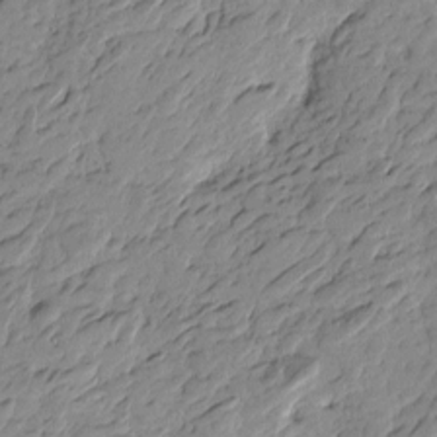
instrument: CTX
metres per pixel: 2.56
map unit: Htu
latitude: -4.1605
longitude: -178.3090
